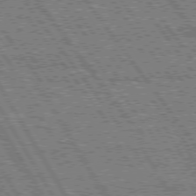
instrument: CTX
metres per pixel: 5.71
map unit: Hpe
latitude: 75.0836
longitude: -154.3467
